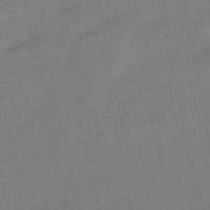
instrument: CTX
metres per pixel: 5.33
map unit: lHb
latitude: -49.7289
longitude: 80.4440
